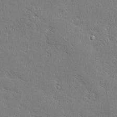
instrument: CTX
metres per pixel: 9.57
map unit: eHh
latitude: 2.2522
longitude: -77.9717
